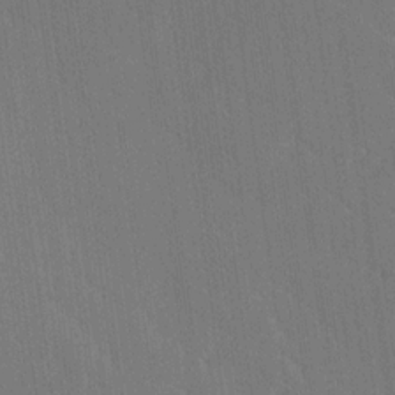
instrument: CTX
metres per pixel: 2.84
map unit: Ave
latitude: 19.9339
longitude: -137.6505
